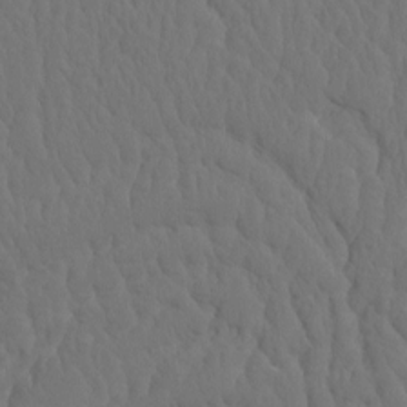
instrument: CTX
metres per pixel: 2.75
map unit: eHh
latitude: -2.4062
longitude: 14.9920
